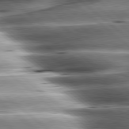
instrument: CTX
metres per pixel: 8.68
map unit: lApd
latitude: 80.4790
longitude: -143.1592
